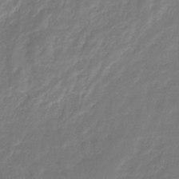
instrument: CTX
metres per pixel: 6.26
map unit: eHb
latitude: -30.6707
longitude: 73.1998
